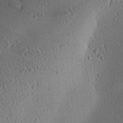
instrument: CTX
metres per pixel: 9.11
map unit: Aa
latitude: 25.5938
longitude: -144.9136
